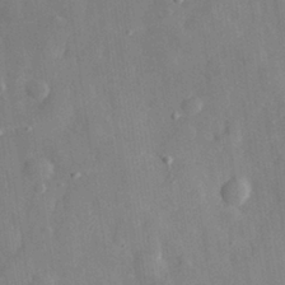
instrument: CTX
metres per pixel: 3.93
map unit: eHh
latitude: 29.2915
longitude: -78.2901
